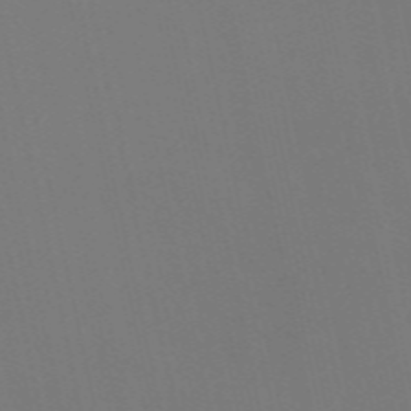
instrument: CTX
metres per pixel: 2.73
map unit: Nve
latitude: -58.2361
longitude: 60.8975
